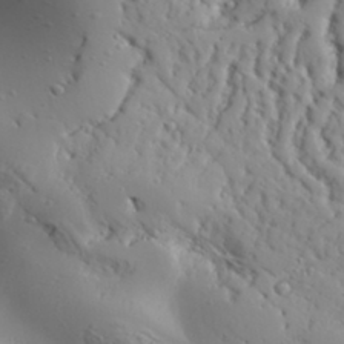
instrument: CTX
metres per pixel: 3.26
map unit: Aa
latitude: 31.7828
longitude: -132.6868
